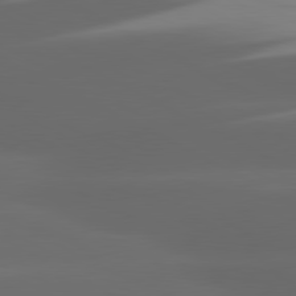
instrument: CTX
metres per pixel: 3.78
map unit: lApd
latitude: 80.5357
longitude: -145.5560
